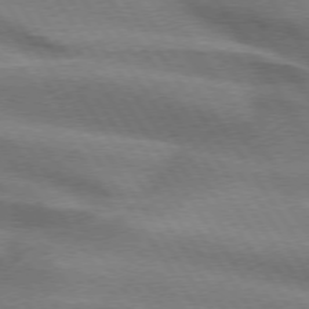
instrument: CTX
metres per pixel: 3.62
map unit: lApd
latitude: 74.5924
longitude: -63.1026
